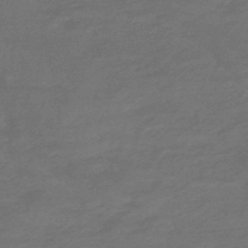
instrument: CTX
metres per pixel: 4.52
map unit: HNhu
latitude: -46.9352
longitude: 90.4440
